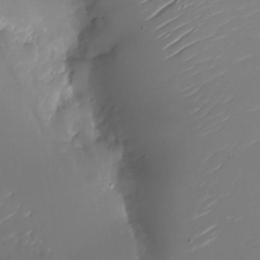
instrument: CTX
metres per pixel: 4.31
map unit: Nhu
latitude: -26.2550
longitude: -73.5372
